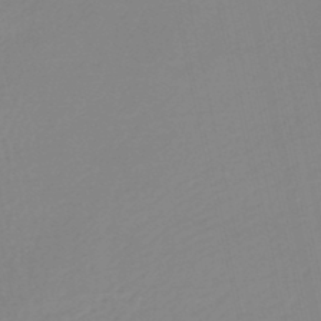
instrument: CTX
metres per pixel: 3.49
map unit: lHb
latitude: -46.5007
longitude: 64.2740
